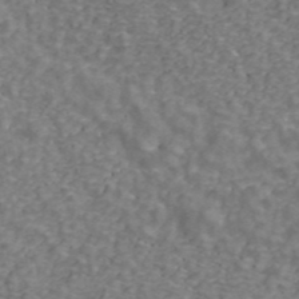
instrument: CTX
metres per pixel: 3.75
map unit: ANa
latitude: 43.9150
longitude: 29.0109
